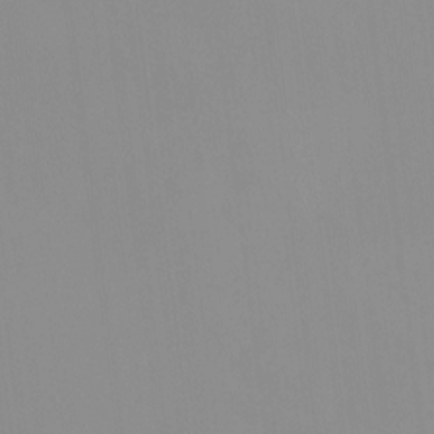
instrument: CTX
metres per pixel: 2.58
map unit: HNhu
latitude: -0.3496
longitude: -6.5168
